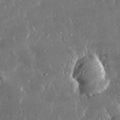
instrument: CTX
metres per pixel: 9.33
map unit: lHvf
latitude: 31.1215
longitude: -91.9150
